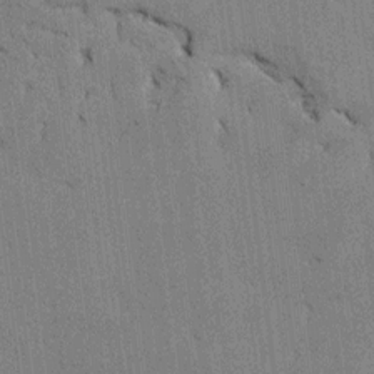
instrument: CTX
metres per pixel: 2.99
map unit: lAvf
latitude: 7.8583
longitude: 166.5007
